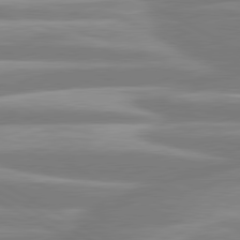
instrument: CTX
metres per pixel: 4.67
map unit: lApd
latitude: 80.5546
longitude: -134.0255
